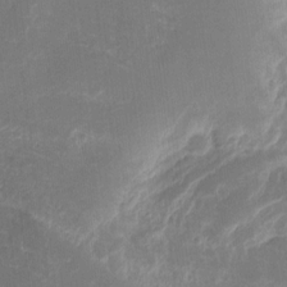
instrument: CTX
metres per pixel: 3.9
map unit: eHh
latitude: 9.9150
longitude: -71.2348
